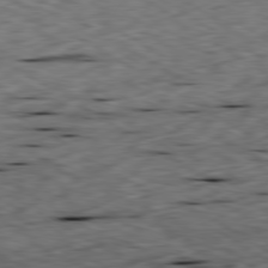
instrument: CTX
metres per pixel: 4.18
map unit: Ap
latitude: -80.5007
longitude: -72.1389
